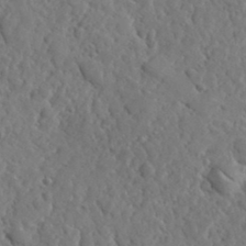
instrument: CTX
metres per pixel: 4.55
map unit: lHvf
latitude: 35.4426
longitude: -86.6679
